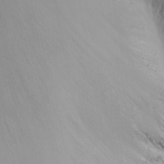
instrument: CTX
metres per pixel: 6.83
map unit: Nhu
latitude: -5.7477
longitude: -91.0647
